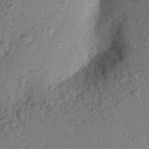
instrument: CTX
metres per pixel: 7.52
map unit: Aa
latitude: 23.5938
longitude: -147.8584
